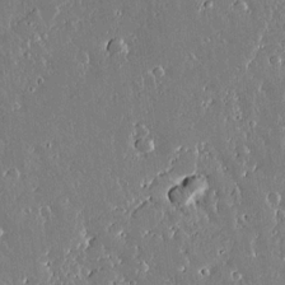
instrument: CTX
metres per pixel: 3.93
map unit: lAvf
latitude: 14.4790
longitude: -128.2522
